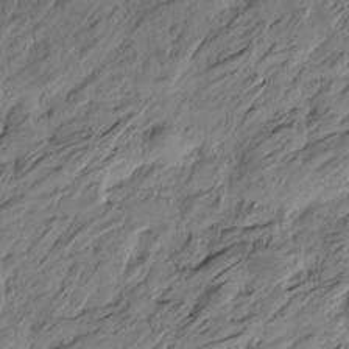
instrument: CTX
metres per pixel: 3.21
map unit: Htu
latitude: -5.7855
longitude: -178.9136
